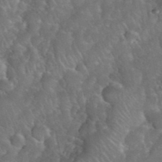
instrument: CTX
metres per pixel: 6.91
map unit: eHh
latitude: 39.8016
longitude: -58.2712
